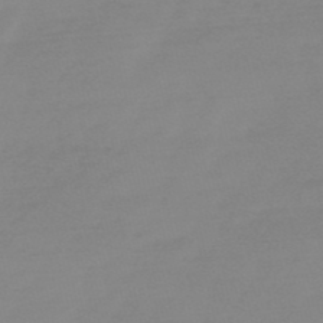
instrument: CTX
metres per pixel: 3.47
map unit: HNb
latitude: -49.5777
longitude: -38.4412
